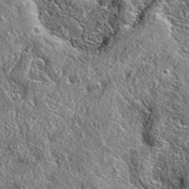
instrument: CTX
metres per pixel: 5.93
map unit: eAb
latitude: 36.6490
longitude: 110.0472
